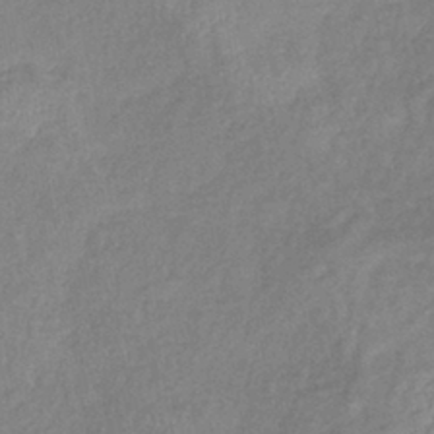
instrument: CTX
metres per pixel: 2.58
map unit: lHb
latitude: -40.8030
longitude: 75.0865
